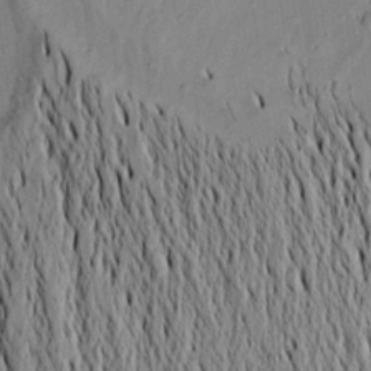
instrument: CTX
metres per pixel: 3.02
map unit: Aa
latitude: 20.9136
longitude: -147.9717
